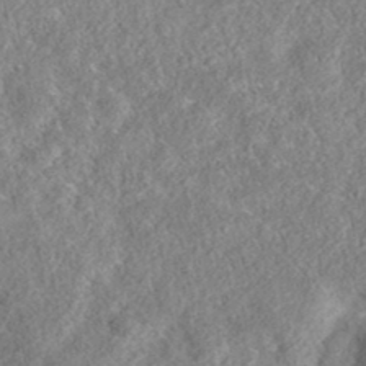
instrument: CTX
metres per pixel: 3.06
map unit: eAb
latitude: 35.9528
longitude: 107.0865
